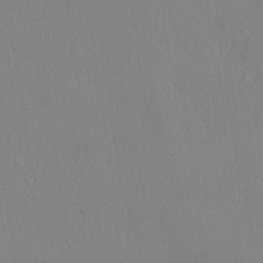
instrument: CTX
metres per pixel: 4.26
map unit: lHvf
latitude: 21.2537
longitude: 141.5399
